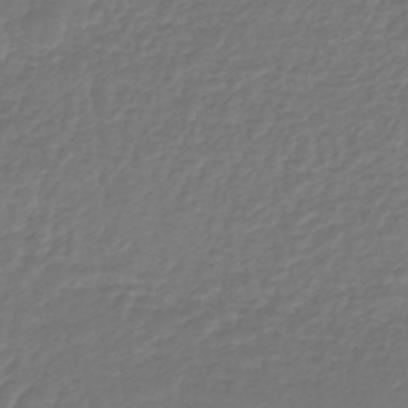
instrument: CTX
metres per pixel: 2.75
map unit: lHb
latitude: -43.1242
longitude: 81.4833
